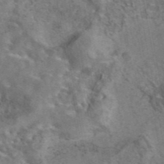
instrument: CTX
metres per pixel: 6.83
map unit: eAb
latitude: 43.3104
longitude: 109.4265
